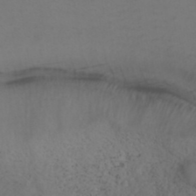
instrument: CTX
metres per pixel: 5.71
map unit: ANa
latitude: 39.6316
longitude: 23.3132
